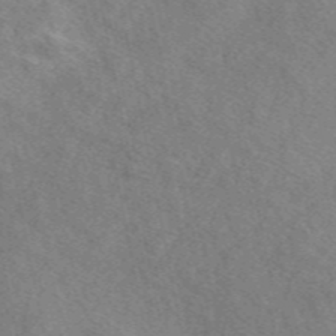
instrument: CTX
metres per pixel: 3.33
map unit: eAb
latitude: 48.5168
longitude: 110.0472
